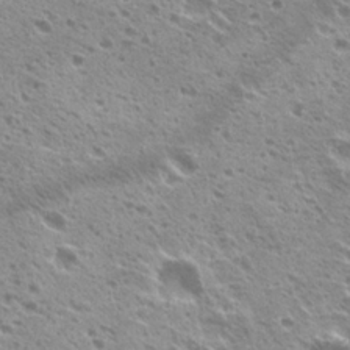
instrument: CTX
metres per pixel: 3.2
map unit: Hto
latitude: 22.7813
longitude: -31.5183
